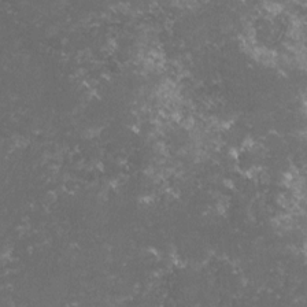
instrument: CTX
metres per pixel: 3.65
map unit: lHvf
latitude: -15.6155
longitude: -101.9150
